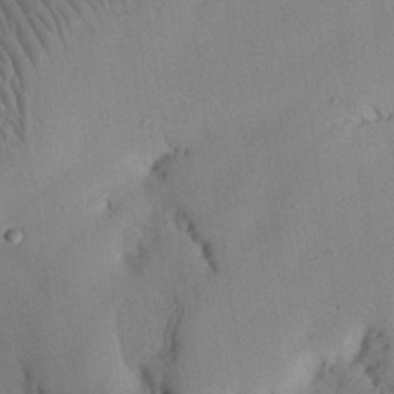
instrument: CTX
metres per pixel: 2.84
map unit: Nhu
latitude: 27.1403
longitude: -71.6883
